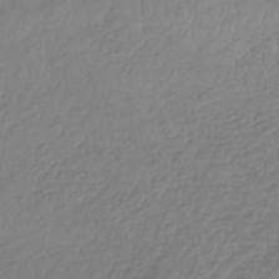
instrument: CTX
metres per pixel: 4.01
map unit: lHb
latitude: -36.4629
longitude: 69.6343
